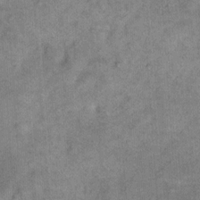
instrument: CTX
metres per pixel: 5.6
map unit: Hto
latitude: 10.7624
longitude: -61.9339
